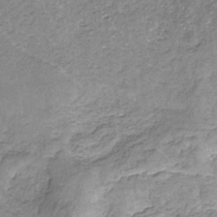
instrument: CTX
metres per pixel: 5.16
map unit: eHb
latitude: -30.9541
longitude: 68.8408
